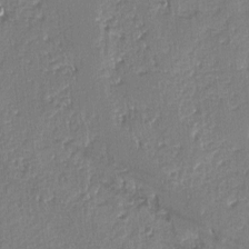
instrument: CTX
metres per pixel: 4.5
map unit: lAvf
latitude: -5.0297
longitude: -113.5938
